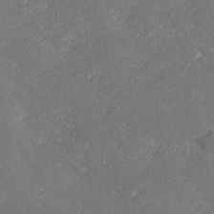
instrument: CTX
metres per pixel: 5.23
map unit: lHvf
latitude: 27.2159
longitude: 140.8408
